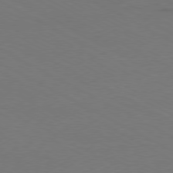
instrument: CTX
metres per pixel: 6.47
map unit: Ap
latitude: -79.9367
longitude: -82.5167
